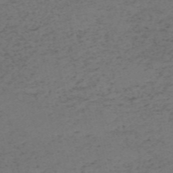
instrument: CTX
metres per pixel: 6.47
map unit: HNb
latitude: -55.8045
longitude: -43.6883
